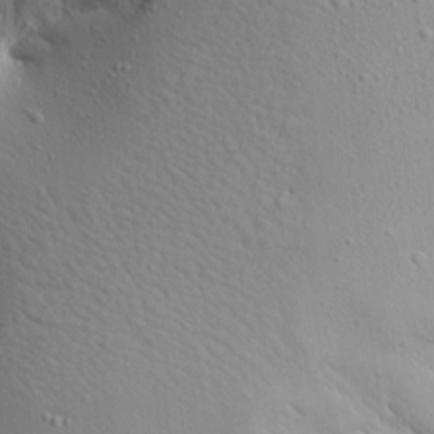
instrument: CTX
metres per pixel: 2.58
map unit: Aa
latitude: 15.1026
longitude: -141.7638
